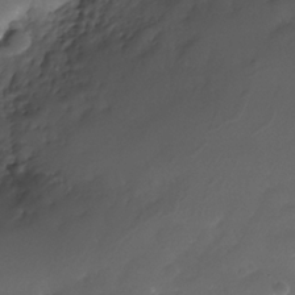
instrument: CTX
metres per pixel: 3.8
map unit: Nhe
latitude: -34.5952
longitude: -146.0255
